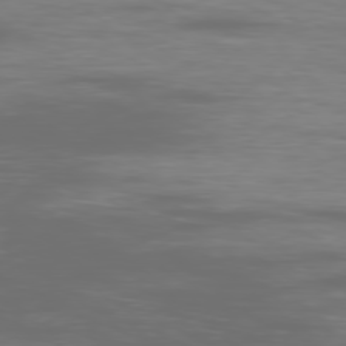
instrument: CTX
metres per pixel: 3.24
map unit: Ap
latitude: -79.1998
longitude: -59.8772
